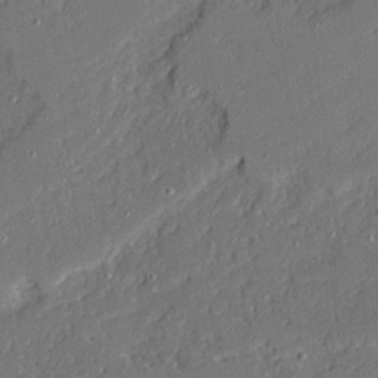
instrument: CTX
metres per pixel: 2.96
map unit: Ave
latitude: 20.1200
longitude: -128.1578
